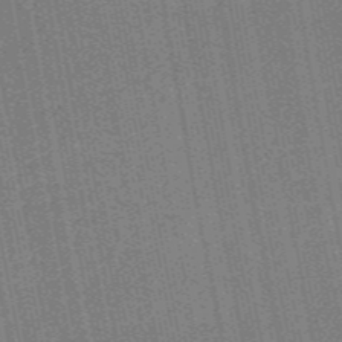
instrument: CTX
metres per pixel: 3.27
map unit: HNb
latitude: -47.9556
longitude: 59.0675
